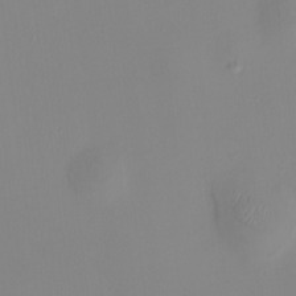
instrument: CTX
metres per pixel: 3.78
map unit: HNhu
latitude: 9.5371
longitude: 10.6141
